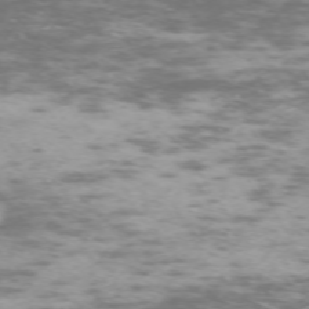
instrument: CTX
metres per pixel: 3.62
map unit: Hpe
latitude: -71.5021
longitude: 8.2928
